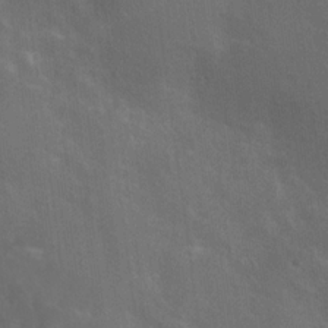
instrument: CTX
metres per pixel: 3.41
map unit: Hto
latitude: 19.1592
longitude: -54.3656
